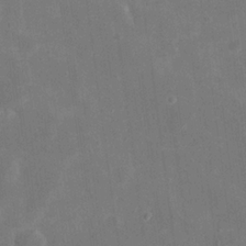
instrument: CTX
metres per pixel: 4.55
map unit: eHh
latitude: 20.1011
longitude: -66.0822
